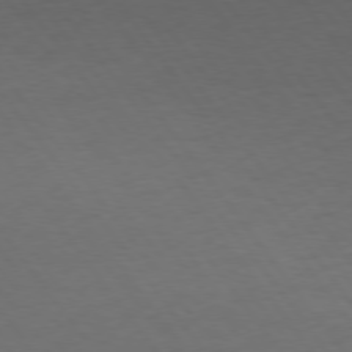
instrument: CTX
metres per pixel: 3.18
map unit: Hpe
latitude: 74.8002
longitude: -131.0648
